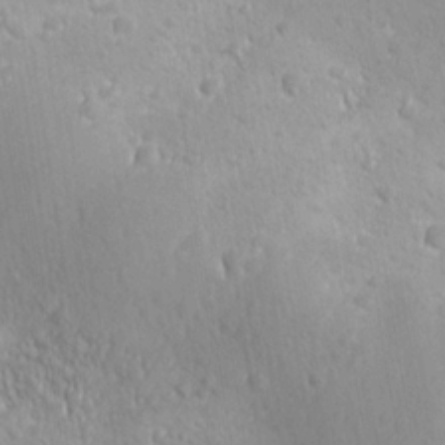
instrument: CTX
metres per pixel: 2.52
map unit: Ave
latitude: -10.3495
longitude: -121.1026
